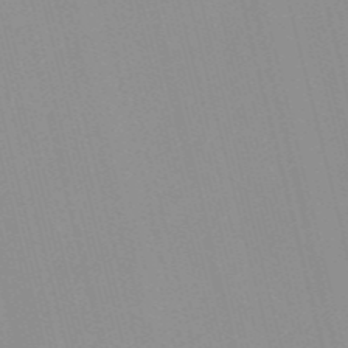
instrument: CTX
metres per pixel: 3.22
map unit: Nve
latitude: -57.4643
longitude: 61.4077
